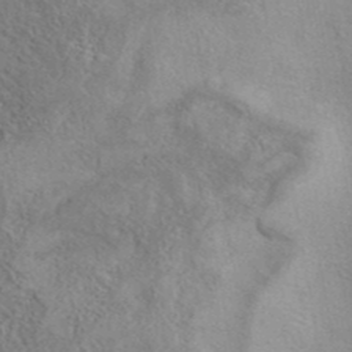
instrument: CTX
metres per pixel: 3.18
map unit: eAb
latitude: 40.2333
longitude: 105.8611
